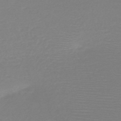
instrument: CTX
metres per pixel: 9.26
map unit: HNb
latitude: -49.0865
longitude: -43.1025
